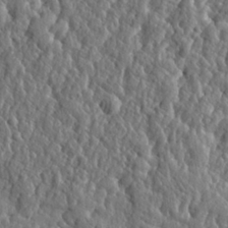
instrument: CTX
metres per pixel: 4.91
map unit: eHh
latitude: 27.8206
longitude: -76.2900
